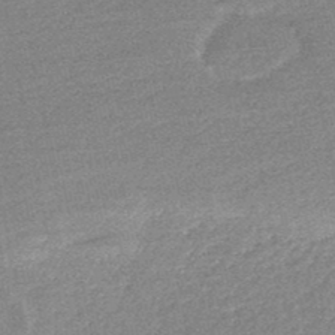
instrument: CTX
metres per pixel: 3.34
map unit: HNb
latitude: -48.1795
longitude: 57.6911
